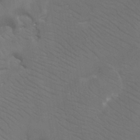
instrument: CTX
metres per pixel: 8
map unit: Htu
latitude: -13.1620
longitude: -46.0255
